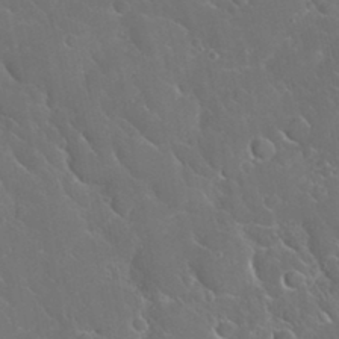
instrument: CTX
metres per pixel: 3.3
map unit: Nhu
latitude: 24.4034
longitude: -59.9528
